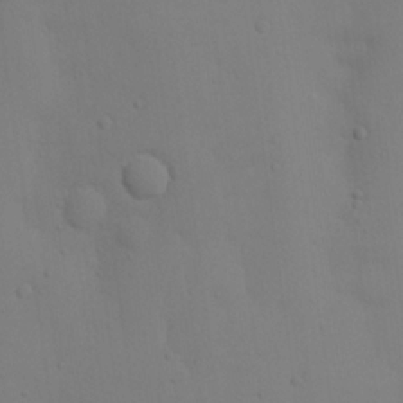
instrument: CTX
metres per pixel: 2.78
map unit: Nhu
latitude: 19.5560
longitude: -73.6883
